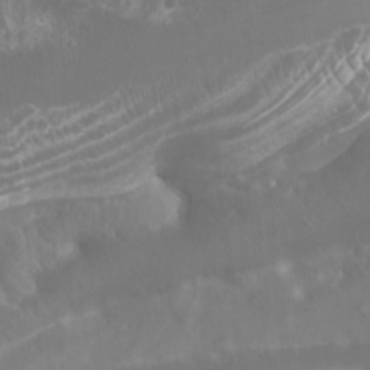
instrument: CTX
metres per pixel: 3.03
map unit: Nhu
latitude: -10.8786
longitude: -75.1970
